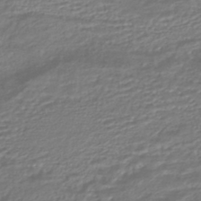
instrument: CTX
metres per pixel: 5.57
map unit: HNhu
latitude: -45.2565
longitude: 96.4251
